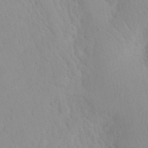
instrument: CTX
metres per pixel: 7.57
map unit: eHh
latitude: 24.7813
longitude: -66.4223
